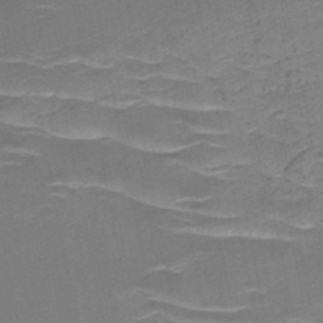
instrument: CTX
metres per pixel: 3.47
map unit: HNb
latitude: -49.7856
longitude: -52.0255
